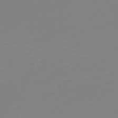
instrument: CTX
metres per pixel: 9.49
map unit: HNb
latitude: -54.1417
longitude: -50.5734
